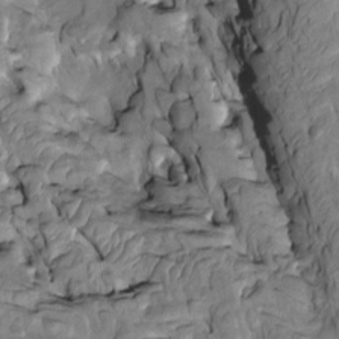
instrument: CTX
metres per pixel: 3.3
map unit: Htu
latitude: -2.3684
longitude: 149.4077
